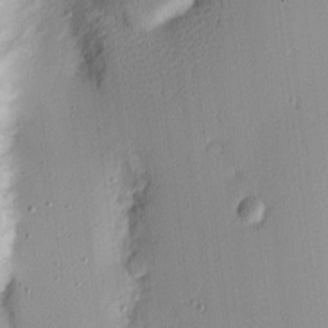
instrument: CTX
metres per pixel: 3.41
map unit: Hve
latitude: 13.4427
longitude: -90.6113
